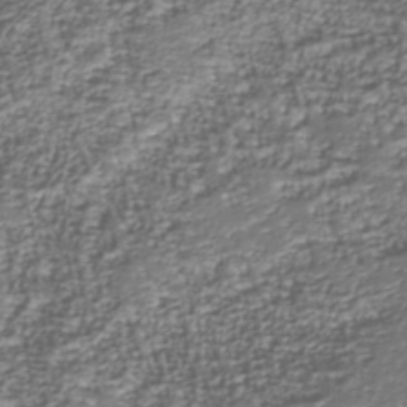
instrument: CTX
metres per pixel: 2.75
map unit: Nhu
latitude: -38.9542
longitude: -82.8757
